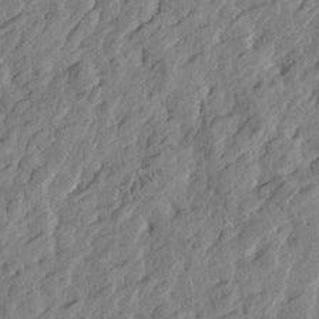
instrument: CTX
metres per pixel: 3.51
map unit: Htu
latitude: -2.8407
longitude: -179.2726
